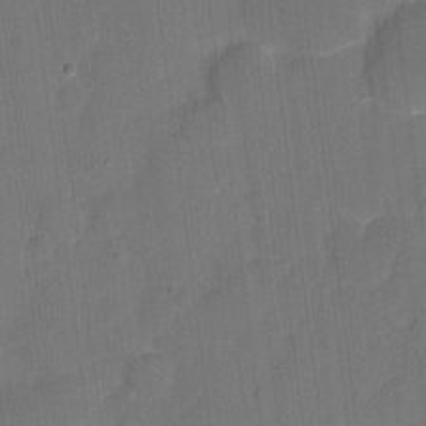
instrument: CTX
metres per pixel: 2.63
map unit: eHh
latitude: 4.4790
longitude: -67.5560
